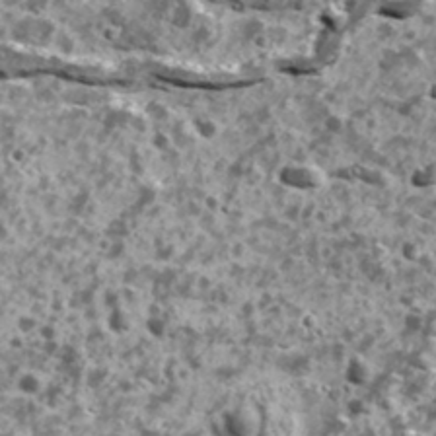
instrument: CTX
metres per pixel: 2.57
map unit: Ave
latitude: 18.2333
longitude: -134.7813
